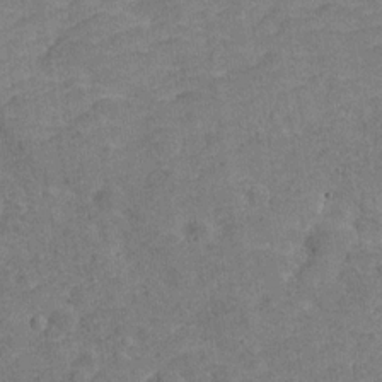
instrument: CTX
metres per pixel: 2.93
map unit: Hve
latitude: -27.8800
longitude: 91.9745
